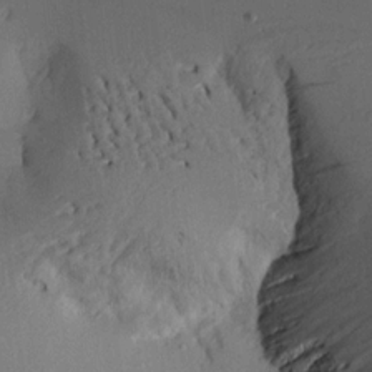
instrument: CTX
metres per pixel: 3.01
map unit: Aa
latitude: 14.6302
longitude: -141.0458
